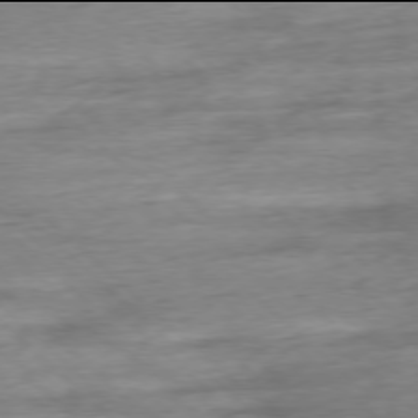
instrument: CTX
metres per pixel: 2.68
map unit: Ap
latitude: -78.0094
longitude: -71.5182
